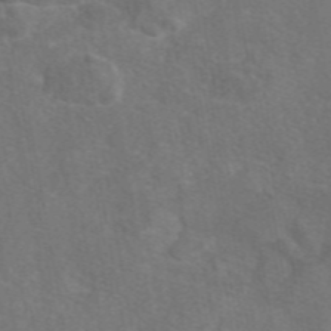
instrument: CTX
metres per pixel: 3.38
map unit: eAb
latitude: 47.5938
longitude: 109.0486
